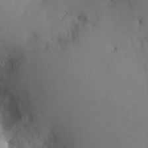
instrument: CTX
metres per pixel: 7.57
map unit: eHh
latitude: 12.0822
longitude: -61.3670
